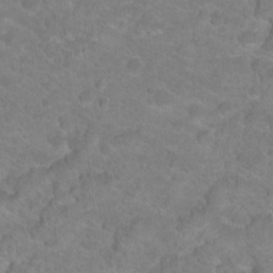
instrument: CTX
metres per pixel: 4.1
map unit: Hto
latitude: 18.7813
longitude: -37.8772
